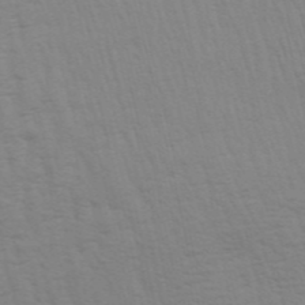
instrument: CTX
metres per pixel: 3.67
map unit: Aa
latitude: 28.4979
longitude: -139.8772
